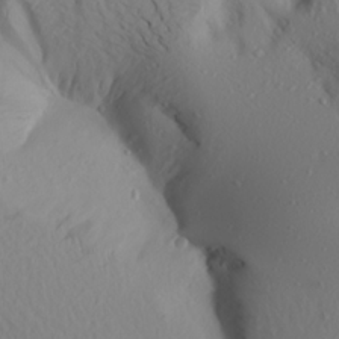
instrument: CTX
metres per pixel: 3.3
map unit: Aa
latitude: 21.1026
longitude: -146.7058
